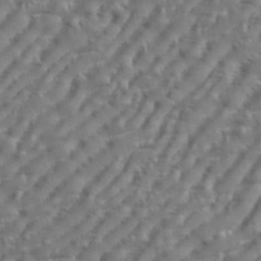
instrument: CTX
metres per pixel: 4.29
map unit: eHh
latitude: 36.2901
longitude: -134.0633
